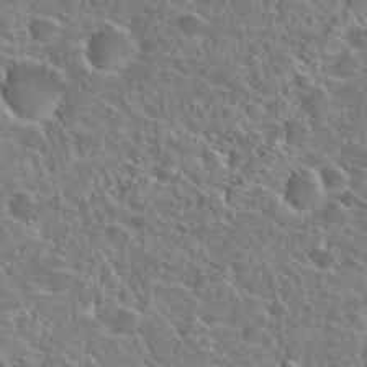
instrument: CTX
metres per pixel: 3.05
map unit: Hto
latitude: 25.0269
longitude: -46.3468
